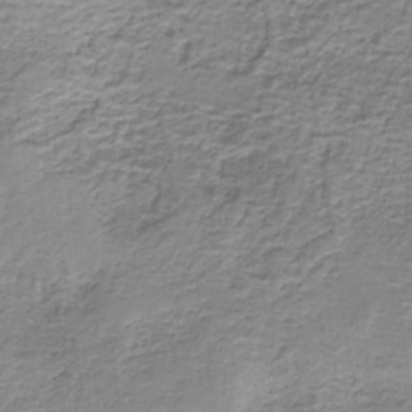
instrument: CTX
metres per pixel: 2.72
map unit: eAb
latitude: -37.5399
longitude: 52.9730
